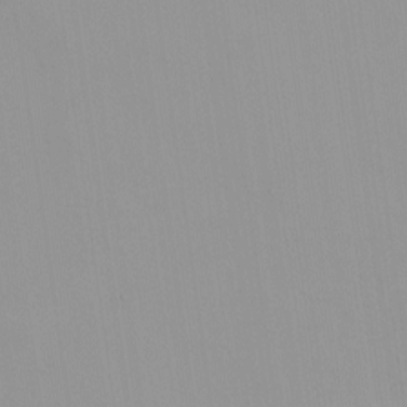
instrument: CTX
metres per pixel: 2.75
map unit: HNhu
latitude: -0.6708
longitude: -5.9150
